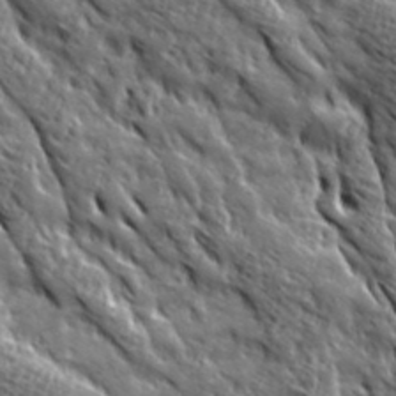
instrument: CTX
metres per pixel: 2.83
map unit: Ave
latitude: 20.1578
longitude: -135.2915
